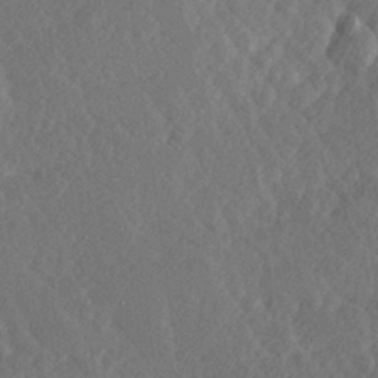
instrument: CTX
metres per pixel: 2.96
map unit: Hve
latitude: 25.9906
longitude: 144.9920
